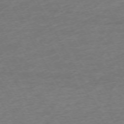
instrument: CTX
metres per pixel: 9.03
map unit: Ap
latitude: -72.7652
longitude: -69.6127
